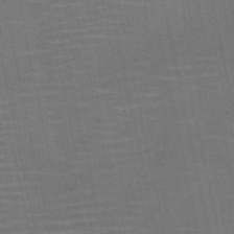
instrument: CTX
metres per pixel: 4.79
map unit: HNb
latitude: -51.5210
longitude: -47.4049
